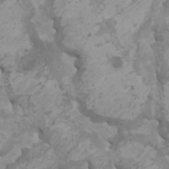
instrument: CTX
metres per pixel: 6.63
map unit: HNhu
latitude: 1.8394
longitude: -1.3103
